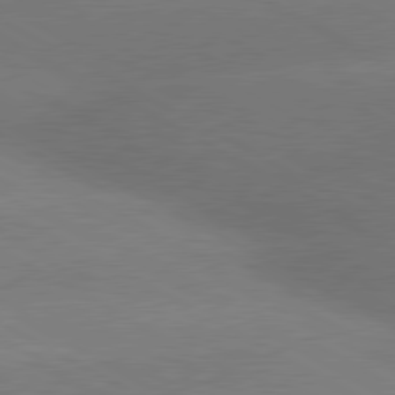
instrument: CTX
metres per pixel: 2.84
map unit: lApd
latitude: 80.2145
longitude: -150.9135
